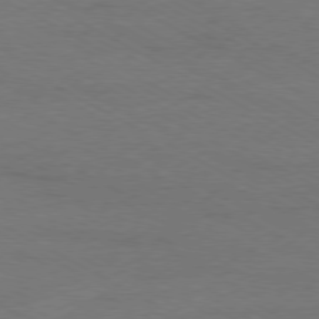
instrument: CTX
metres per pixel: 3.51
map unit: Ap
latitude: -79.6344
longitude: -82.2711
